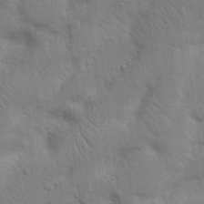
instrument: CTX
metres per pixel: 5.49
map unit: Nhu
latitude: 17.6127
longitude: -75.3104
